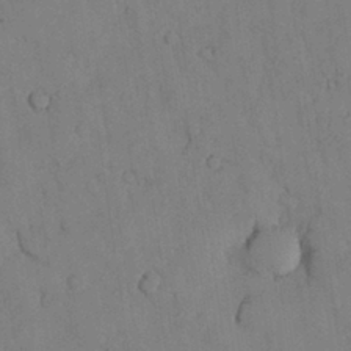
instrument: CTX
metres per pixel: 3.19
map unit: Nhu
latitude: 28.3656
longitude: -71.9528
